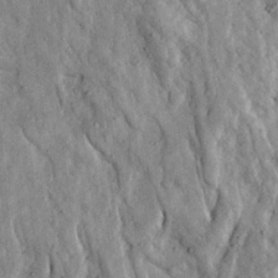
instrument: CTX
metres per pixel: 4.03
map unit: Ave
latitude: 23.4426
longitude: -133.7828
